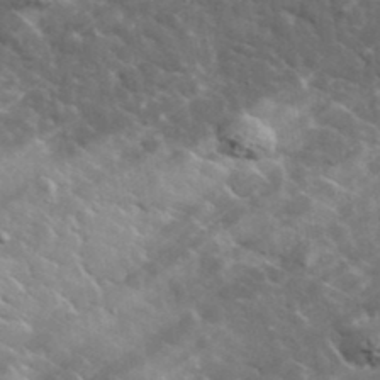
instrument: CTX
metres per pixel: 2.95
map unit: lHvf
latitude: 37.2915
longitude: -90.1767
